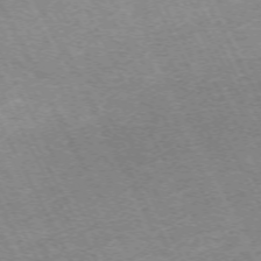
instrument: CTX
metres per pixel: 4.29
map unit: Hpe
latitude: -71.0487
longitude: 11.8989
